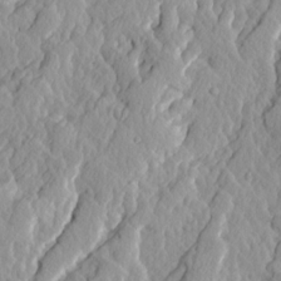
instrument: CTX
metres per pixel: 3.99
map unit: Ave
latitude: 14.5357
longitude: -135.0080
